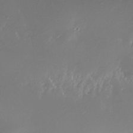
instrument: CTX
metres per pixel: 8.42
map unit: Nhe
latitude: -32.3118
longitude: -116.0633
